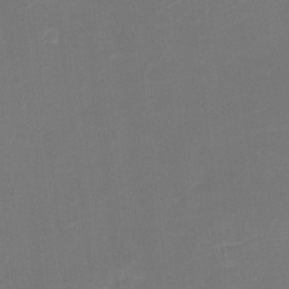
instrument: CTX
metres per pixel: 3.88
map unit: eHh
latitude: -6.5573
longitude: -78.2334
